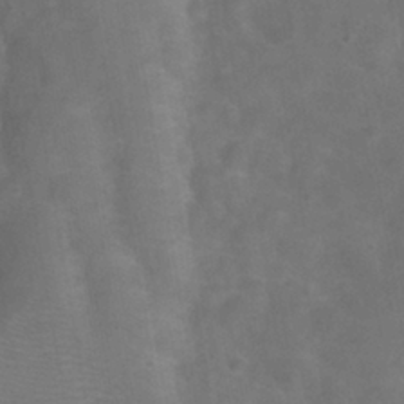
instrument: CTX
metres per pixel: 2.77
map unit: Hve
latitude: -31.0675
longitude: 95.3320
